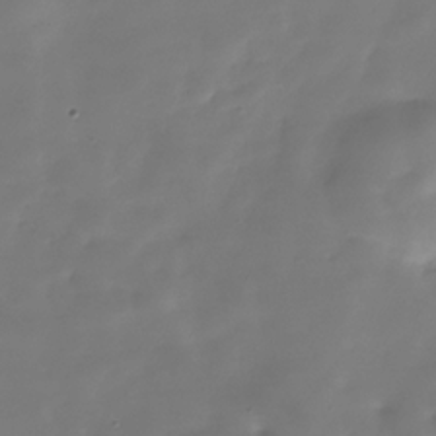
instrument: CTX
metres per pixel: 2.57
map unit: Hve
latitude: -29.9745
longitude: 90.1228
